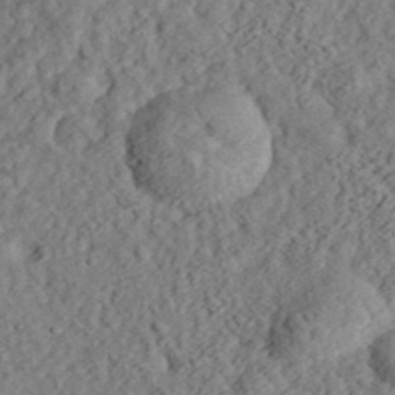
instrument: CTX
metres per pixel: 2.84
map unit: eHh
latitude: 36.2334
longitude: -79.1970
